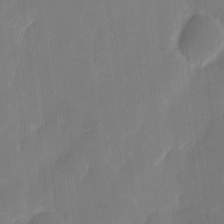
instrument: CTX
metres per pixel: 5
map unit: eHh
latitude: 7.0836
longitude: -68.8002
